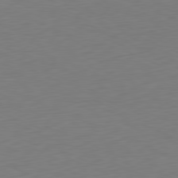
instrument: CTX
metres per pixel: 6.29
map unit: Ap
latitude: -81.4266
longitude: -59.3293
